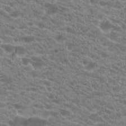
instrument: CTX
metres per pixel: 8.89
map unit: Hto
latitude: 21.3293
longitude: -39.1214
